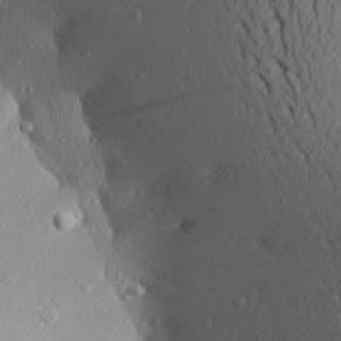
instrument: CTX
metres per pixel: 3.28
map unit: Aa
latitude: 26.3278
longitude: -144.5923
